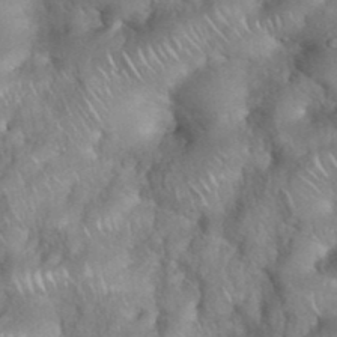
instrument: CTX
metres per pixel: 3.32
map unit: eHh
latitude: 38.8002
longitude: -58.1011
